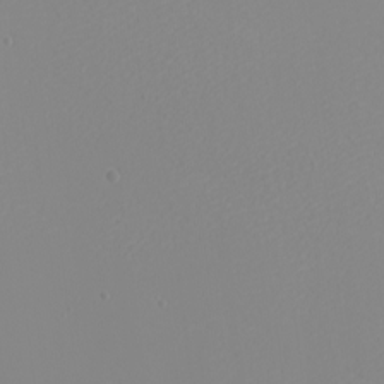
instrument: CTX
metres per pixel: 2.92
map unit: eHh
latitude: -5.5399
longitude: -85.6694
